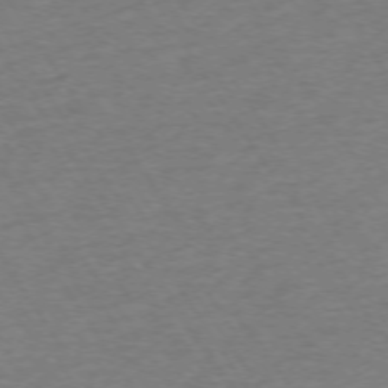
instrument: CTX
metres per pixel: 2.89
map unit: Ap
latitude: -74.3496
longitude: -86.1767
